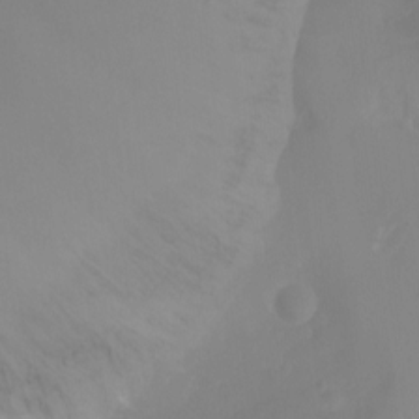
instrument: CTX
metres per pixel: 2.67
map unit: Ht
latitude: -7.0486
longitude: -31.8773
